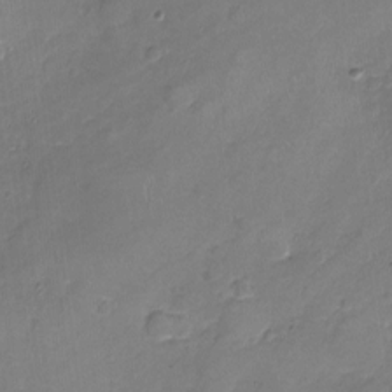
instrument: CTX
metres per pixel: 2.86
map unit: Nhu
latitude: -18.1228
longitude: -57.4048
